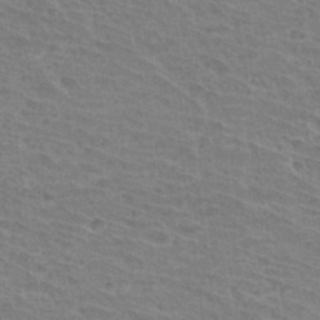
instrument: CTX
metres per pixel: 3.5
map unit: Hto
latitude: 31.4994
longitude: -41.4804
